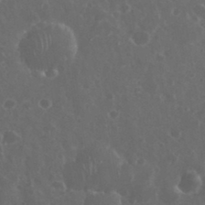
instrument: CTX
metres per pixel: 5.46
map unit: eHh
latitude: 33.4615
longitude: -61.2726
